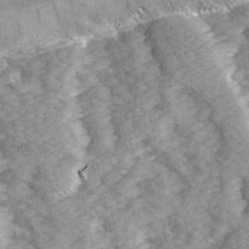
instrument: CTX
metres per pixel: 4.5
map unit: Ave
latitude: 14.5924
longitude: -104.2901
